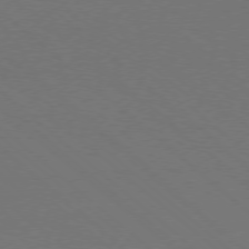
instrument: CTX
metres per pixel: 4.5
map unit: Ap
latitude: -78.3306
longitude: -90.2334
